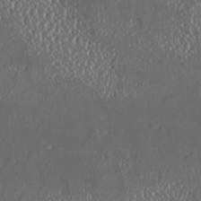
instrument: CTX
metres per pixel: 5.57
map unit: HNhu
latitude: -2.3117
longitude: 11.1809
